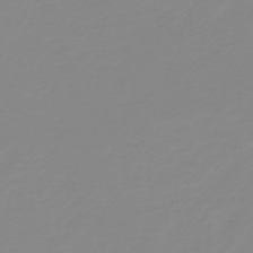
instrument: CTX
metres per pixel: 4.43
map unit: HNb
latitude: -44.4062
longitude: 51.4832
